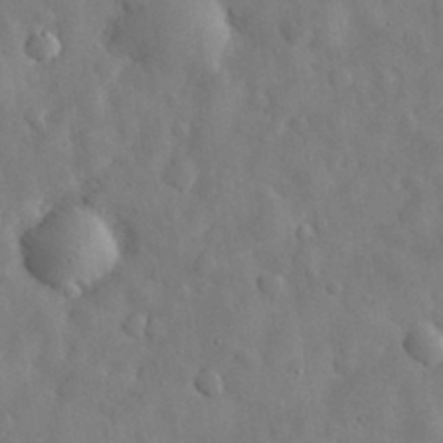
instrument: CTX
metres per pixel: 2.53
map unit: eHh
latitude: 30.5546
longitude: -73.6127
